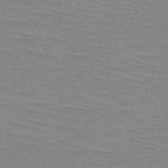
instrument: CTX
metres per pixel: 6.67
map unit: HNb
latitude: -45.5777
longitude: -42.4412
